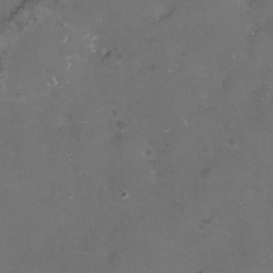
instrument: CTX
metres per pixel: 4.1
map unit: eHh
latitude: -11.5588
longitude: -61.3481
